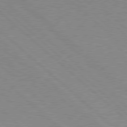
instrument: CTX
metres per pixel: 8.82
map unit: Hpe
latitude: 78.2523
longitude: -159.1970
